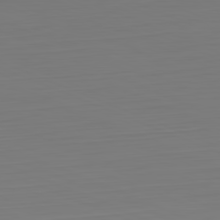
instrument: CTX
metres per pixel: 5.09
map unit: Hpe
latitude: -82.1417
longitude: 7.2187
